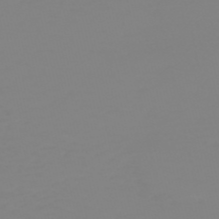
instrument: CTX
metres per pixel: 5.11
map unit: HNb
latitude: -54.4062
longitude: -50.6868
